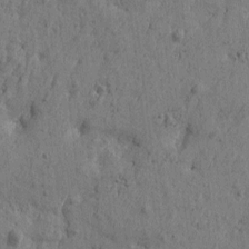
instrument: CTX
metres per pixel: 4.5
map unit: Htu
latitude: -5.8800
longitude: 179.8800
